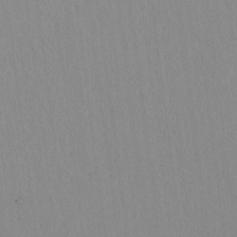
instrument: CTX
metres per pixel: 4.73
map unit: lAvf
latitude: 8.2145
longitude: 167.6722
